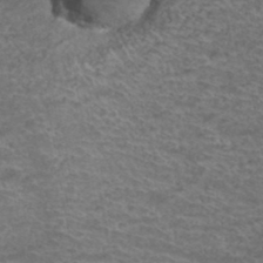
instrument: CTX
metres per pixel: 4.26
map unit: Hto
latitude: 38.0633
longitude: -42.2334
